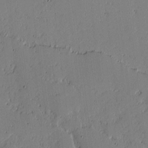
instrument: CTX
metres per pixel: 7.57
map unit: lAvf
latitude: -1.7478
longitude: -107.0458
